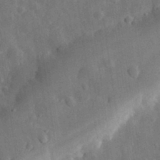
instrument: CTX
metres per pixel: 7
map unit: eHh
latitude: 31.1215
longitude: -77.7827
